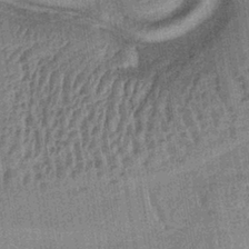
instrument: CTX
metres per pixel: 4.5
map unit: lHb
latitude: -38.5952
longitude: 60.4818
